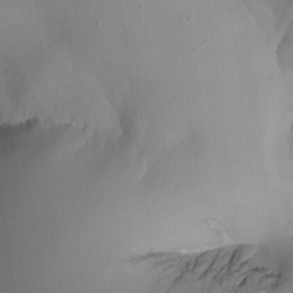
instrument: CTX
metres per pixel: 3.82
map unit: Aa
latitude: -7.3698
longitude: -78.1389
